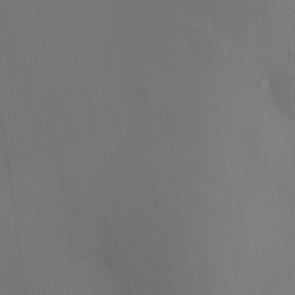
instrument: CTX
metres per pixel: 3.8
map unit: HNhu
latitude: 9.0081
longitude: 14.3684
